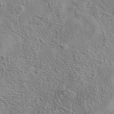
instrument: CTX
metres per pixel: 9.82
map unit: eAb
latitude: 41.7827
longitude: 105.0486
